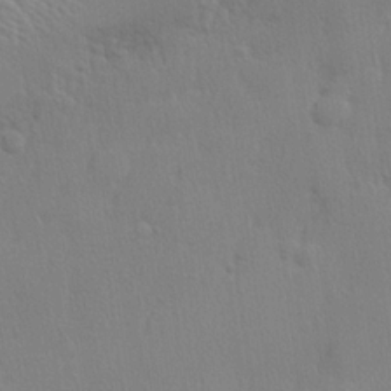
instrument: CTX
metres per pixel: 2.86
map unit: lHvf
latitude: 21.2537
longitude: 141.2754
